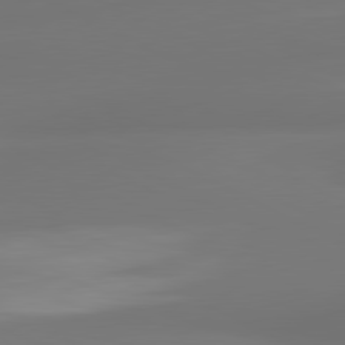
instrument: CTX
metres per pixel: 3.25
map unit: lApd
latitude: 80.9514
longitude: -164.6679
